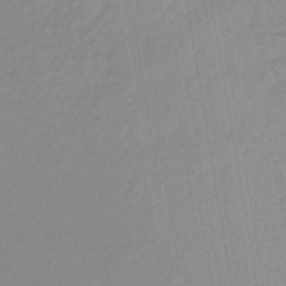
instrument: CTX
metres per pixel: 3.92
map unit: lHb
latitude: -44.2928
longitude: 72.8786
